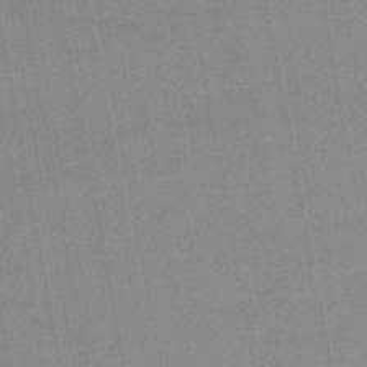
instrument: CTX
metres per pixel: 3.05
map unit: lHb
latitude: -44.1417
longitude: 77.0486
